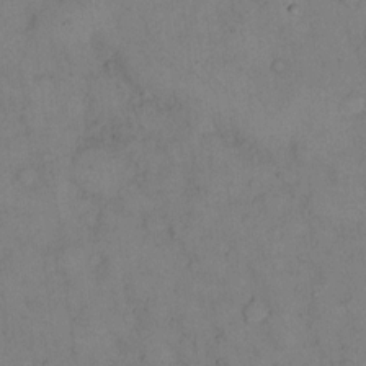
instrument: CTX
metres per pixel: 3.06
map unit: eHh
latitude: 13.3671
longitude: -63.2348
